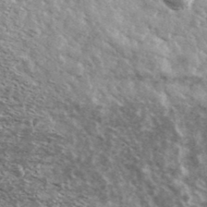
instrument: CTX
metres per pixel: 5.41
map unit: Ave
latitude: 39.0080
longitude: -108.4034
